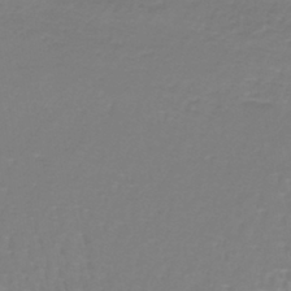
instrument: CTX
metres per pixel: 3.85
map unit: lHb
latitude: -41.4076
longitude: 58.5195
